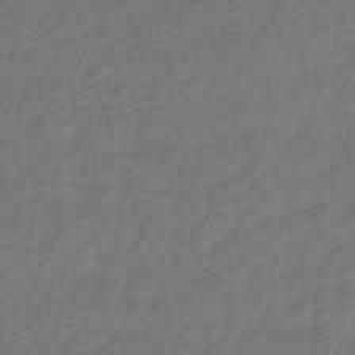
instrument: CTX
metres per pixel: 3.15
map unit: lHb
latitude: -39.8800
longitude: 71.1998
